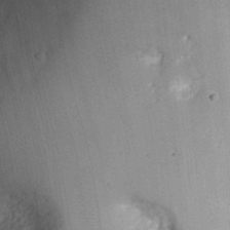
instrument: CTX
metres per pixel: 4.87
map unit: Ht
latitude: 7.4993
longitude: -75.9150
